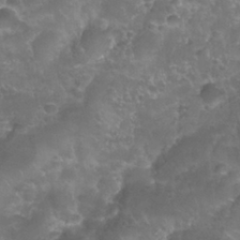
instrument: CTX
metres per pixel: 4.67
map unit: Nhu
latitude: 27.9150
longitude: -54.6490
